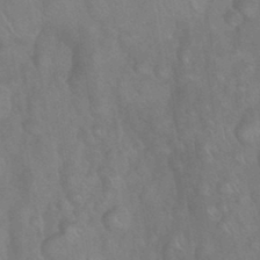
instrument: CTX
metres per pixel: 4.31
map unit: Nhu
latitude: 26.0822
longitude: -55.9150
